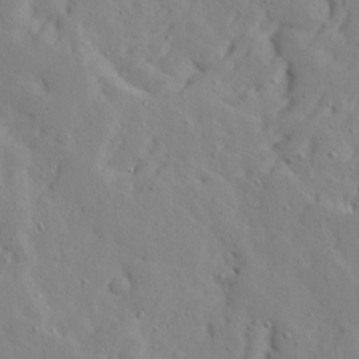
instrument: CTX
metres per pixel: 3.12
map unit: Ave
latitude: 13.2537
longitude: -133.3104
